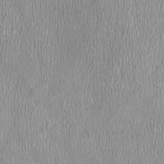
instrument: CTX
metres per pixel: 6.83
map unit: HNhu
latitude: -1.5399
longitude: -0.4601
